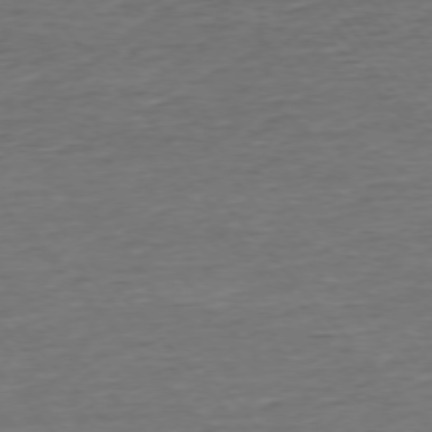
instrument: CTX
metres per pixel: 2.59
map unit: Ap
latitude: -75.5966
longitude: -92.9513
